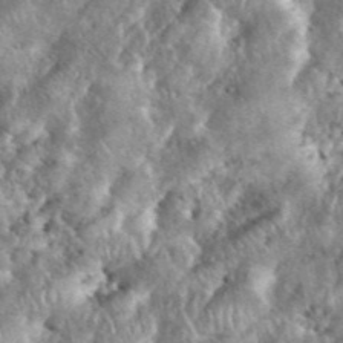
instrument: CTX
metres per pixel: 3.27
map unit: eHh
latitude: 38.6112
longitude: -56.8757
